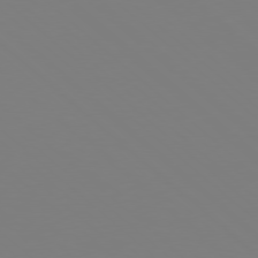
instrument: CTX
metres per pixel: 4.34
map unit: Hpe
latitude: 77.5938
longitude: -174.4034
